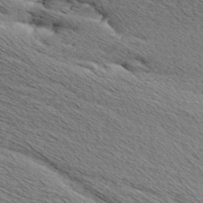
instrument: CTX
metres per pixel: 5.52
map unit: Aa
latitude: 6.8002
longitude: -137.8206
